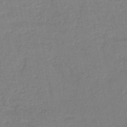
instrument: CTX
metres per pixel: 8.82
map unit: lHb
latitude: -38.0661
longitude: 58.9352
